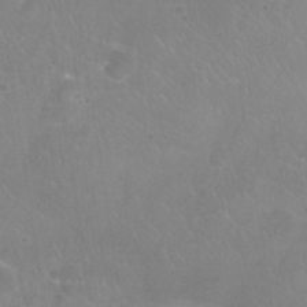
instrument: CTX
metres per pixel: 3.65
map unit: Nhu
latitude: 25.3859
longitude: -54.4790
